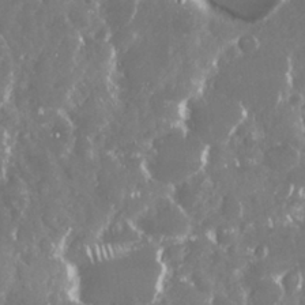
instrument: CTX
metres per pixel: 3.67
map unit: Nhu
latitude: 29.1025
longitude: -59.7072
